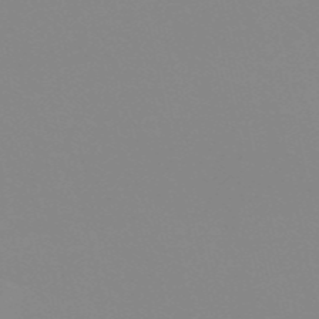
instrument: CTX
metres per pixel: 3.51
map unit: eHh
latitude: -53.4265
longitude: -25.1592
